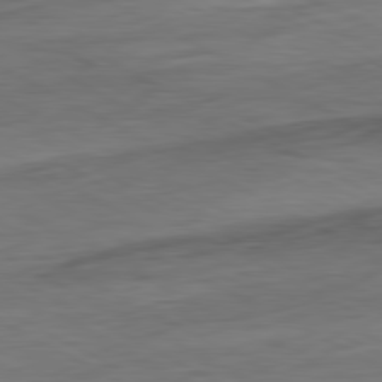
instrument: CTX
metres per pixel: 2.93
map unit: Ap
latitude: -81.5777
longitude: -77.9339
